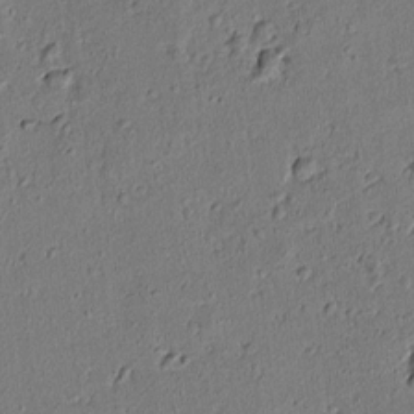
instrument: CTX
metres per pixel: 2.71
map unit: lAvf
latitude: 5.8394
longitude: 168.3684
